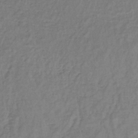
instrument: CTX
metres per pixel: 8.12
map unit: lHb
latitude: -35.6911
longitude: 63.4265
